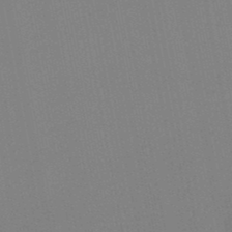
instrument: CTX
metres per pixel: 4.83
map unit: lHb
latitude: -48.9920
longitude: 71.9367
